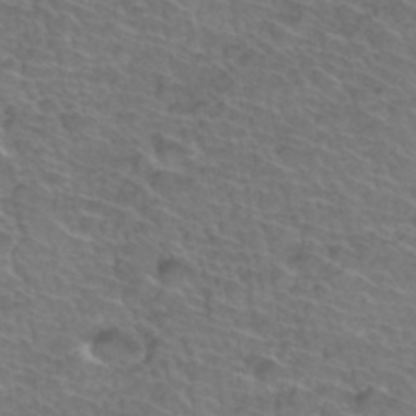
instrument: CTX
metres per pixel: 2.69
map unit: Hto
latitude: 35.3859
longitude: -44.5923
